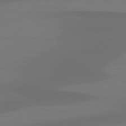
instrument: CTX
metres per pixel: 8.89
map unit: lApd
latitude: 80.1578
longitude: -85.0459
